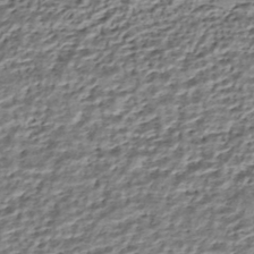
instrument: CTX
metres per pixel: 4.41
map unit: HNhu
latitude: -43.3131
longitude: 106.1039
